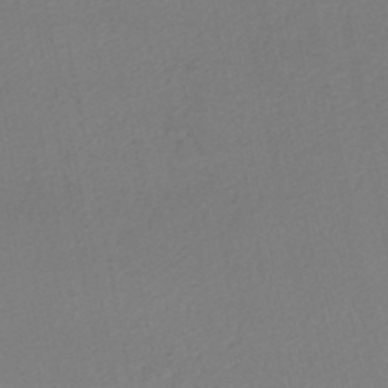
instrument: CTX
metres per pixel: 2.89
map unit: HNhu
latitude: -48.5952
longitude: 98.0850
